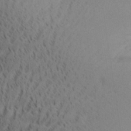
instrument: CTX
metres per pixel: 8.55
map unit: Aa
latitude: 28.8002
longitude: -131.8206
